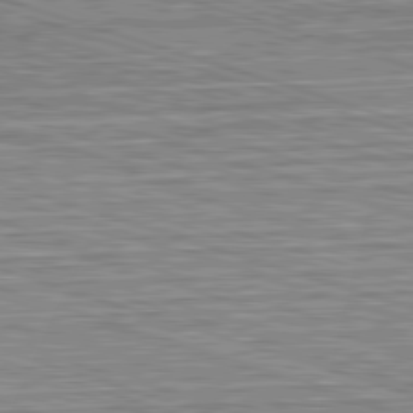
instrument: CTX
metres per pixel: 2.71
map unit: Hpe
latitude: -82.7085
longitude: 10.2362
